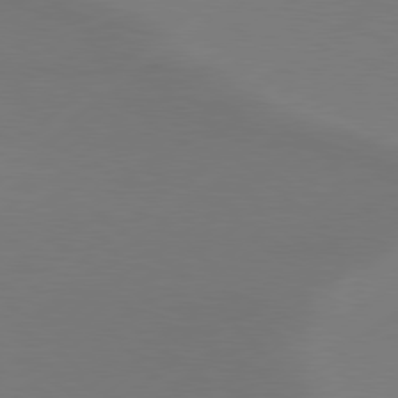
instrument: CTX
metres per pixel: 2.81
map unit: Hpe
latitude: 78.8758
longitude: -131.1215
